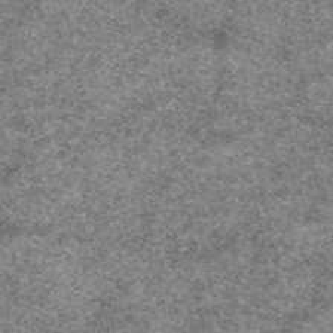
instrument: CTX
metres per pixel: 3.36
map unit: eAb
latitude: 50.3845
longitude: 109.6722
